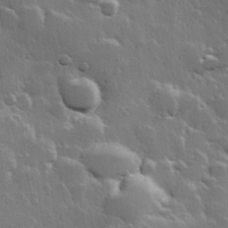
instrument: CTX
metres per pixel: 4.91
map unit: Hve
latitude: 23.1592
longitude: 148.8408
